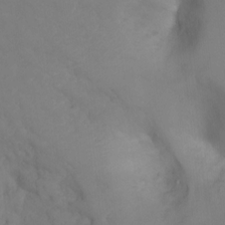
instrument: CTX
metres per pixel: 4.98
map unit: Ht
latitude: -2.8596
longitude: -33.5560
